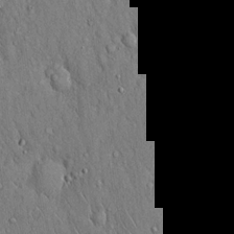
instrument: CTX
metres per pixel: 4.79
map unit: Hto
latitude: 16.8380
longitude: -58.4790
